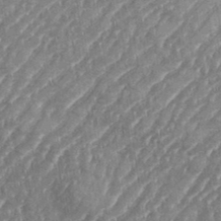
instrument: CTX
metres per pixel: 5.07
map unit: eHh
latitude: 35.6505
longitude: -134.1955
